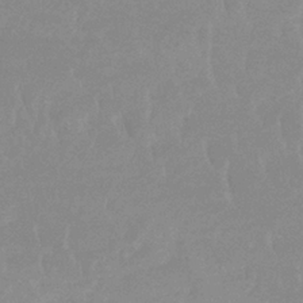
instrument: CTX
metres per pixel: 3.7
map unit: lHb
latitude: -33.4077
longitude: 69.7099
